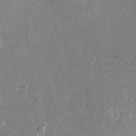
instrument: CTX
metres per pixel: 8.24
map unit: Ht
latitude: -6.9163
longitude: -36.2712
